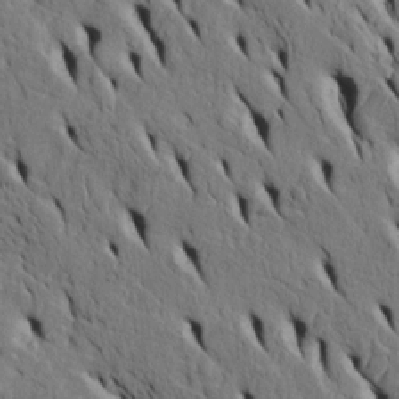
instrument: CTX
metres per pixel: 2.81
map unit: Htu
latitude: -5.2565
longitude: 153.3887
